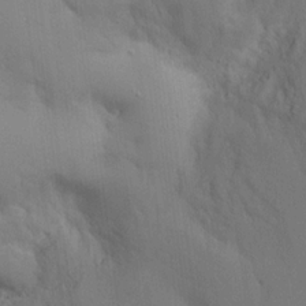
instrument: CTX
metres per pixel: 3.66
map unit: Aa
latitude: 19.0458
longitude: -141.0269
